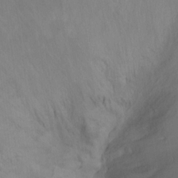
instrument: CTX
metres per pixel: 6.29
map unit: Nhu
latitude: -10.9542
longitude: -33.5371
